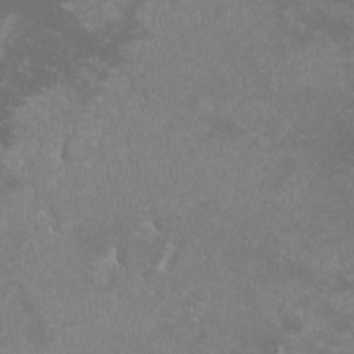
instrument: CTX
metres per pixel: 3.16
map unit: lHvf
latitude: -13.1620
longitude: -99.7638
